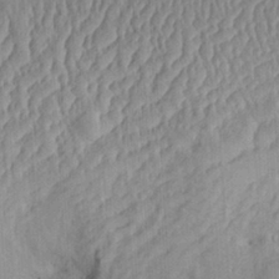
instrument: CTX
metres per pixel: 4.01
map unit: Aa
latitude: 29.7260
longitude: -133.1403
